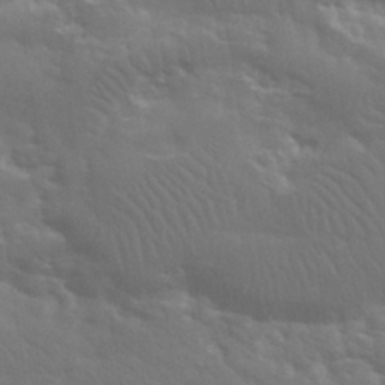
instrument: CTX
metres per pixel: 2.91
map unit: eHh
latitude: 31.8395
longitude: -70.1956
